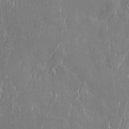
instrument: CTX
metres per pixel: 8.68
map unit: Htu
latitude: -6.1039
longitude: 175.6154
